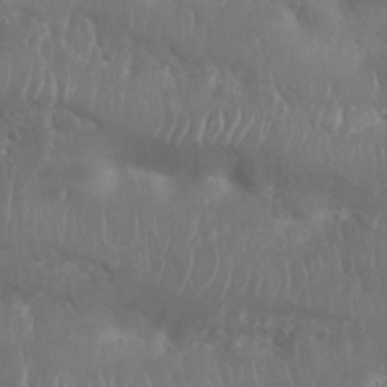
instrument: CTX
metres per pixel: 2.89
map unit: Nhu
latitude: 25.6316
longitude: -61.8205
